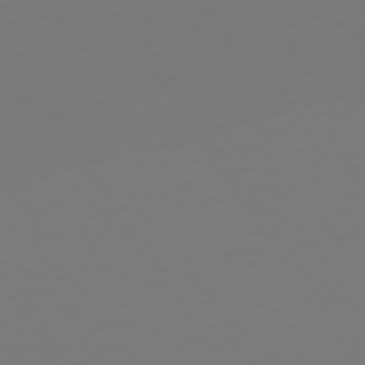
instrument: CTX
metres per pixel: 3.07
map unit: Hpe
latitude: 73.1026
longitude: -122.8758
